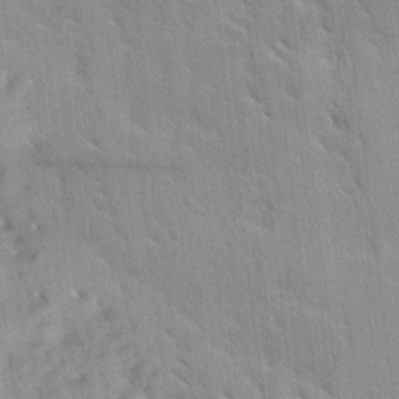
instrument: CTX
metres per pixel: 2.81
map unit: Ave
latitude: 9.8017
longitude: -102.8947
